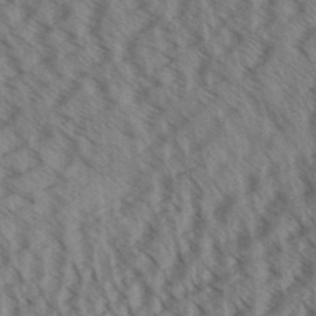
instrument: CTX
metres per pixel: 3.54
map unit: Aa
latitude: 30.2523
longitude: -138.7624
